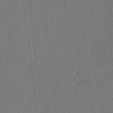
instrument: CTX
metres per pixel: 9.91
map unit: Ave
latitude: 12.3656
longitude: -107.3293
